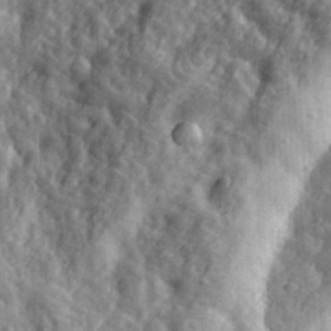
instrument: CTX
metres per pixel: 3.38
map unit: eHh
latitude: 33.6883
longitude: -80.4223
